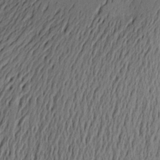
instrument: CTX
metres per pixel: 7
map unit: Aa
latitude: 20.1956
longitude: -143.9906
